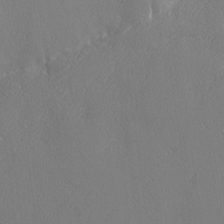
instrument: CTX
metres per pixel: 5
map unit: Nhu
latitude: 0.3089
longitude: -78.2901
